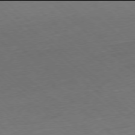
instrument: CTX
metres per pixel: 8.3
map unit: Hpe
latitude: -78.0094
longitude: 14.0850
